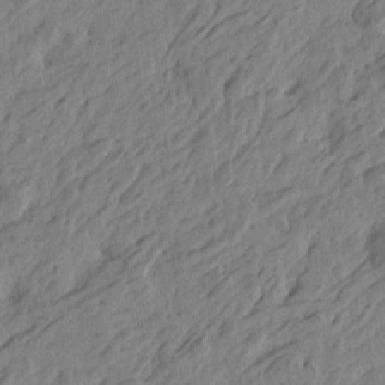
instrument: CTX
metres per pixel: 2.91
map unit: Htu
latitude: -5.0297
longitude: -179.1781
